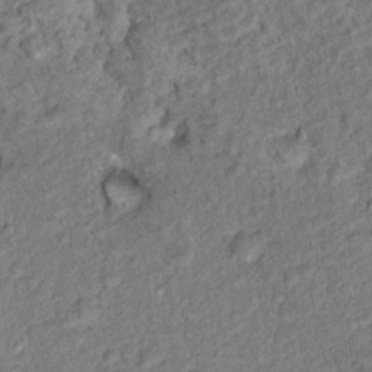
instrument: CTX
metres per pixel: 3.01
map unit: Nhu
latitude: 16.2712
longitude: -31.3860
